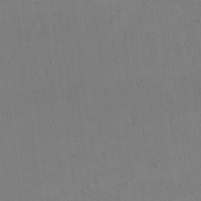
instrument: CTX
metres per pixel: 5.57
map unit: eHh
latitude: 17.3104
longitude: -67.3670
